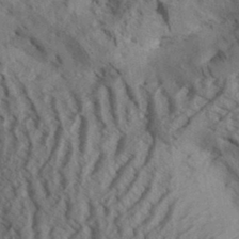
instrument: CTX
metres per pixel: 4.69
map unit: Aa
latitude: 32.8002
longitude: -138.7057
